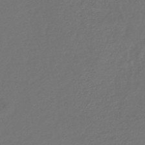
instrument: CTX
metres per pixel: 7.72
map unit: lHb
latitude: -43.7288
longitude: 77.1998
